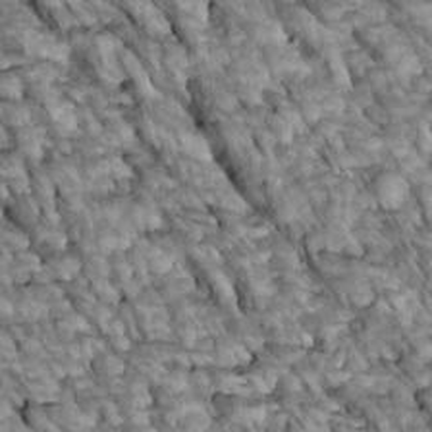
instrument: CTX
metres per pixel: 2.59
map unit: Htu
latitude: 2.0633
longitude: 143.9178
